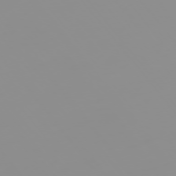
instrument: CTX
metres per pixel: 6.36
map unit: Hpe
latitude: -75.8045
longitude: -10.6302
